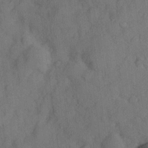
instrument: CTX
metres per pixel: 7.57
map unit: Hve
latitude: 24.7813
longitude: 148.0094
